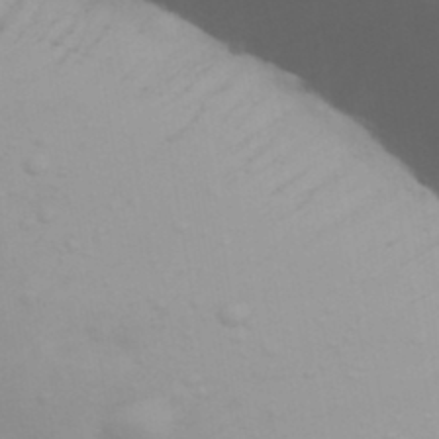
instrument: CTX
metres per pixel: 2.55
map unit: Ave
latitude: 39.6883
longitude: -113.9339
